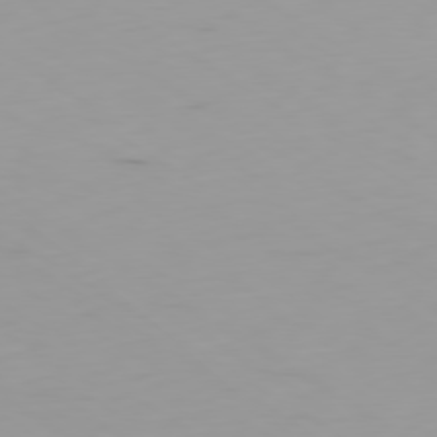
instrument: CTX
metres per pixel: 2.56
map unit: Ap
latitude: -80.0661
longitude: -58.6113
